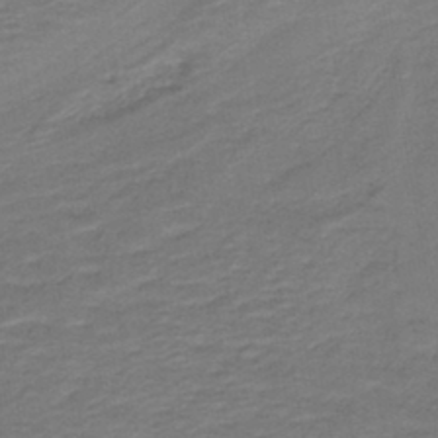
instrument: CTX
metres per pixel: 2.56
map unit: lHb
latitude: -41.6722
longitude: 53.7099
